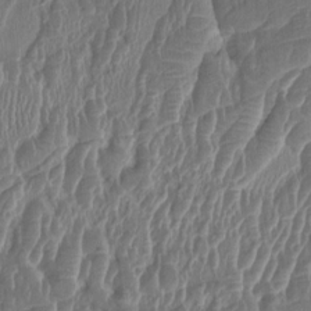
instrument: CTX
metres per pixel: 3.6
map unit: HNhu
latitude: 2.9891
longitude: -6.1011
